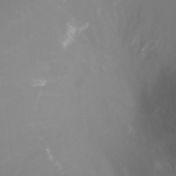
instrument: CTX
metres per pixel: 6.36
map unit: Nhu
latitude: -12.9164
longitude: -72.2334
